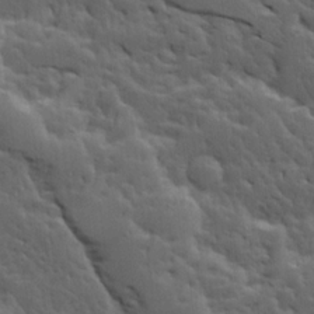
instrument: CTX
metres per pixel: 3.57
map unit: Ave
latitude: 13.7261
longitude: -134.4412
